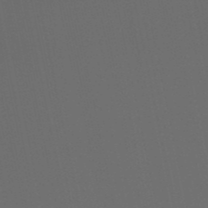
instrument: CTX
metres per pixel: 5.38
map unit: eHb
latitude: -50.5196
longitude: 70.4629
